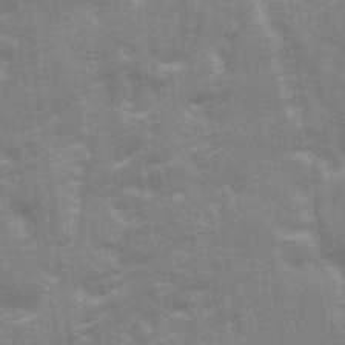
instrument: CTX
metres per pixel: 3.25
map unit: Ave
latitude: 21.8395
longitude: -133.5749
